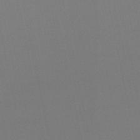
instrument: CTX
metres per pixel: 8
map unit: lHb
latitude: -50.2739
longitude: 70.5952
